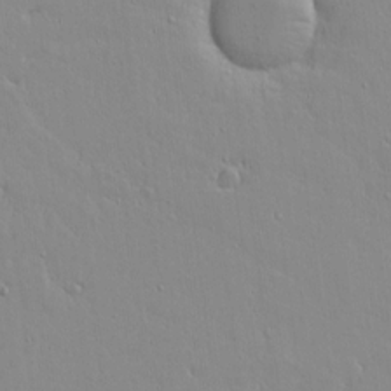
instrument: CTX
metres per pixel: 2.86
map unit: Aa
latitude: 17.3104
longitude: -124.6112
